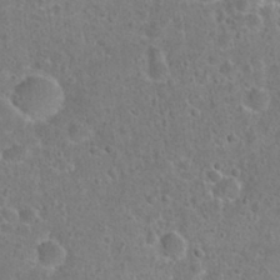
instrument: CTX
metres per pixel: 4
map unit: Hto
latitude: 21.9528
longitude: -47.8584
